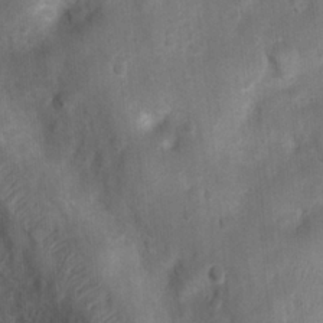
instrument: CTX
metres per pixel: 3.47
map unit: Ht
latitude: 4.4034
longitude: -22.1956
